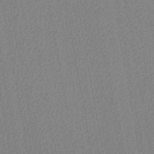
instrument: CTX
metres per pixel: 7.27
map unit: lHb
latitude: -44.7274
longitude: 74.5952
